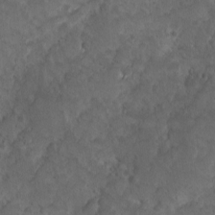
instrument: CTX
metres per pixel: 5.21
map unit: Ave
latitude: 10.2523
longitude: -105.4805
